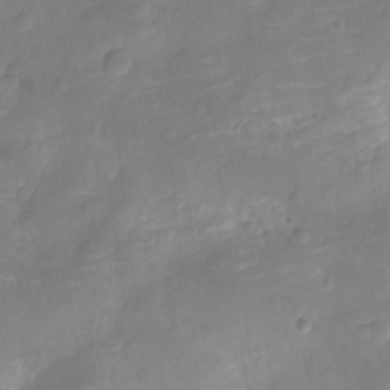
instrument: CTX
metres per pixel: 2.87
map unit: Ht
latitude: -12.1039
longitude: -24.3278
